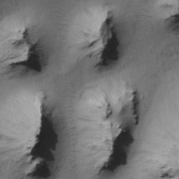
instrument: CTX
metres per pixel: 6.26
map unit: Htu
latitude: -2.8974
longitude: 173.2376
